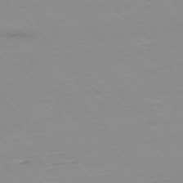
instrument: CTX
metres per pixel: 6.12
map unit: Ap
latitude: -77.3888
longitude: -90.7246
